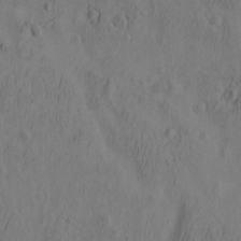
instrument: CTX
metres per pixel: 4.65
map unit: eHh
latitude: -2.5384
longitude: 16.7464
